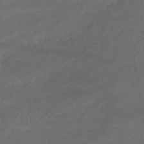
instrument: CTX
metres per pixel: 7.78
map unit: lHb
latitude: -39.2943
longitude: 71.1431
